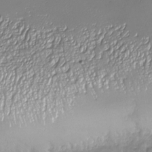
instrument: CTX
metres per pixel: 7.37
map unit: Nhu
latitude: -27.4643
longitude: -58.4790
